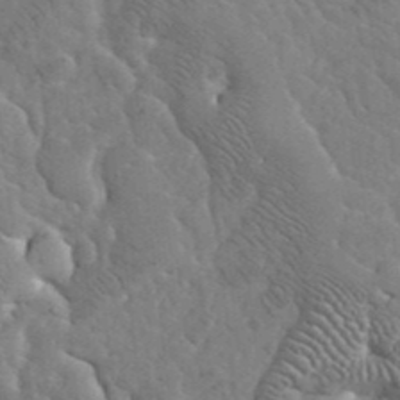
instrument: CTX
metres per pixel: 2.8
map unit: eHh
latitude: 36.2334
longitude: -67.1025
